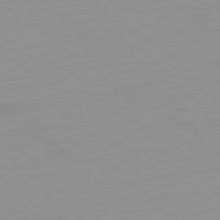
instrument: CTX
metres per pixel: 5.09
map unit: Ap
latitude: -79.6910
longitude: -68.7057
